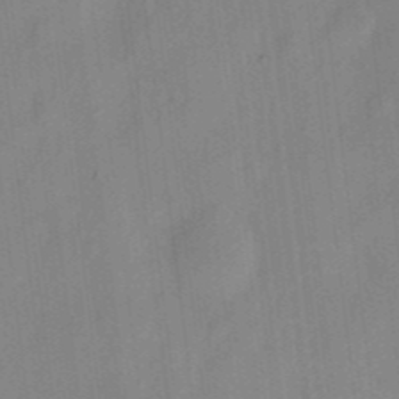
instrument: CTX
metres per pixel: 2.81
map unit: eHh
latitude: 5.8016
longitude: -73.7828
